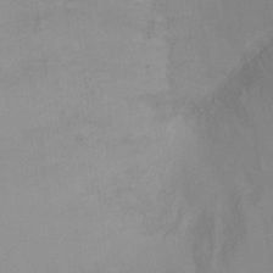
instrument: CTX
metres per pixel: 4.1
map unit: Ht
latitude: -8.8219
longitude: -28.6112
